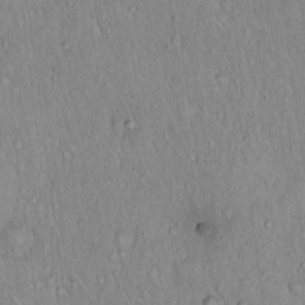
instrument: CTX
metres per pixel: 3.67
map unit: Hto
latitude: 16.0255
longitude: -59.2726
